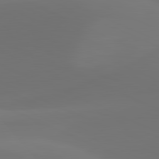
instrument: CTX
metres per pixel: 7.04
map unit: lApd
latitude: 81.8205
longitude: 128.7274
